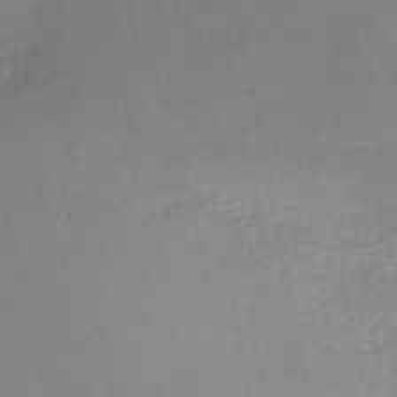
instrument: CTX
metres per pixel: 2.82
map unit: HNb
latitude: -51.3132
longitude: -48.0255
